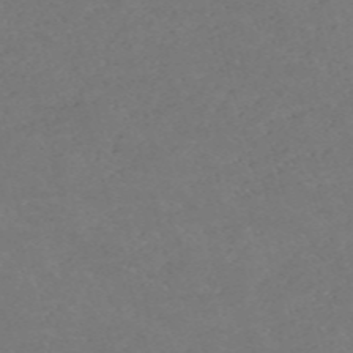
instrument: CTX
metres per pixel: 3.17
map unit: Nve
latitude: -58.5762
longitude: 60.5952
